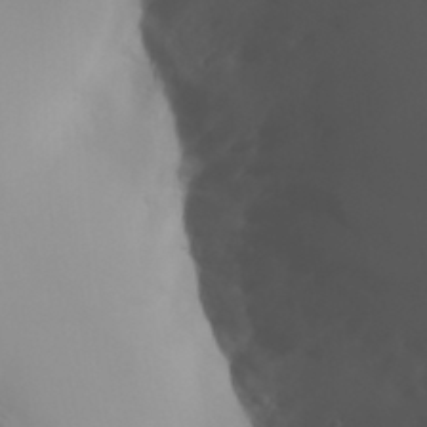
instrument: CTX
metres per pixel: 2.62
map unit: Aa
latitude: 32.2145
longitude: -141.7260
